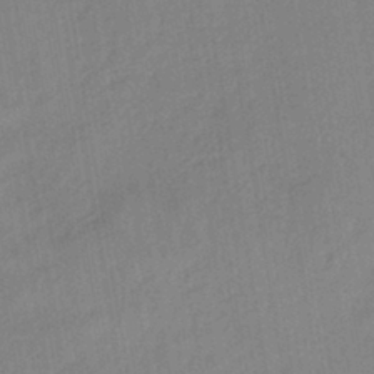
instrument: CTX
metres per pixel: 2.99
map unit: lHb
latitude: -40.9353
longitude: 67.6911
